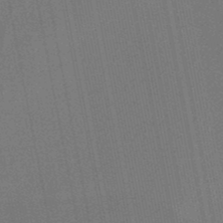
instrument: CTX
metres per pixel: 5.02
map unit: lHb
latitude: -49.3888
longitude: 68.7841
